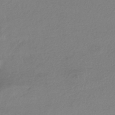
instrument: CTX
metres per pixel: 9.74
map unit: HNhu
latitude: -44.0094
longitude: 95.4265
